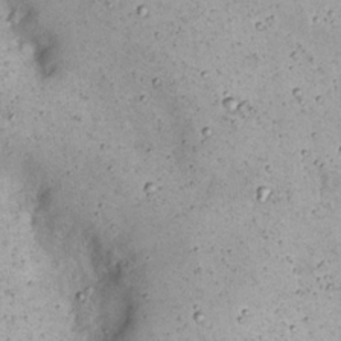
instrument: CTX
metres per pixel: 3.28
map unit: Nhu
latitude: 22.3467
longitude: -67.6882
